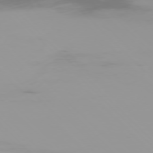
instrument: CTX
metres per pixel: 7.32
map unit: Ap
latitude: -76.5763
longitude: -75.1970
